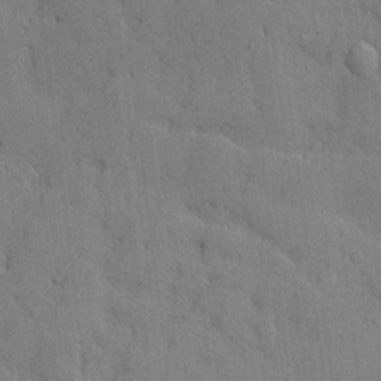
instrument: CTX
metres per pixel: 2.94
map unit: Htu
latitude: -9.5210
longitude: 176.3495
